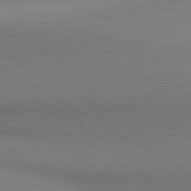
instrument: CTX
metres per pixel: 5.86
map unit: lApd
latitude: 80.7246
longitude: 147.6344
